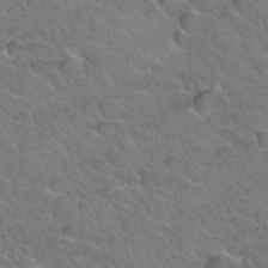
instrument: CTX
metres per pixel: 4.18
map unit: Hto
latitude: 35.1025
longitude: -47.2348
